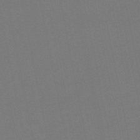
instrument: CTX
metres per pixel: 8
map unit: eHb
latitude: -50.4818
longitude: 69.3320
